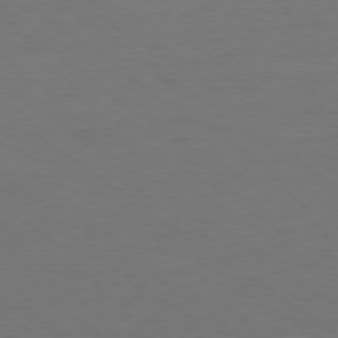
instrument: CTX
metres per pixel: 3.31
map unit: Ap
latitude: -78.5384
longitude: -74.9325
